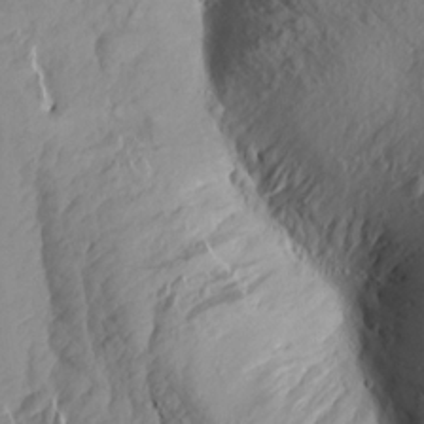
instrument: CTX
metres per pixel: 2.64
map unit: Aa
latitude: 17.0836
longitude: -146.1767
